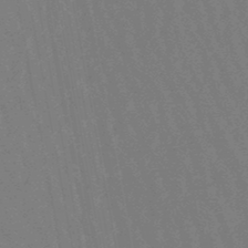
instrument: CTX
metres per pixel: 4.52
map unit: lHb
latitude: -47.1998
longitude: 80.0850
